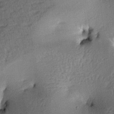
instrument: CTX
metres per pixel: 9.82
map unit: lAa
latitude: -7.5966
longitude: -125.8961
